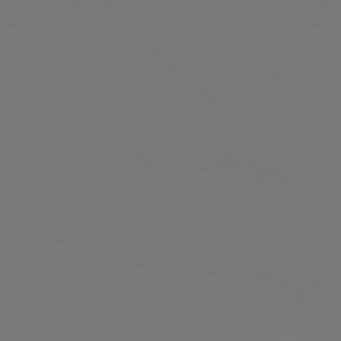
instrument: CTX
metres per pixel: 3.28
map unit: Hpe
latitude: 76.8191
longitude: -167.2726
